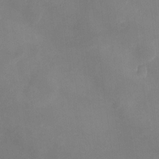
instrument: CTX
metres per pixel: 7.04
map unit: Nhu
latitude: -27.9178
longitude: -63.5938
